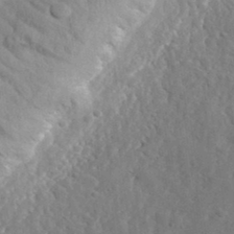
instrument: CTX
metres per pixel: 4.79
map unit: eHh
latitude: 34.7813
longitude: -78.0822
